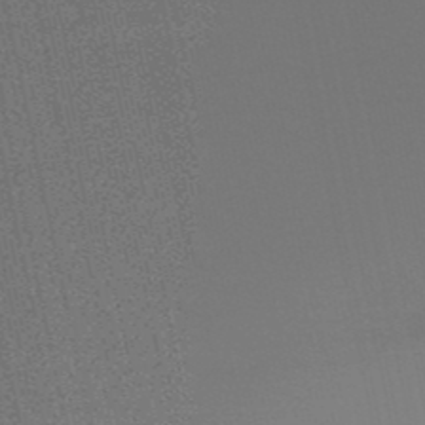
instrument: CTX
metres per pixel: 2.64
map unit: lHb
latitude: -50.5763
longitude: 79.8044
